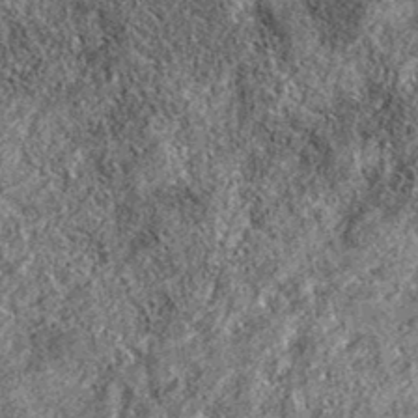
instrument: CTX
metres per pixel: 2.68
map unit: eAb
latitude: 36.1200
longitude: 106.9919
